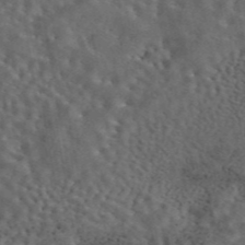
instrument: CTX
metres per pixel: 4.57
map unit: eAb
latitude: 43.9717
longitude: 110.7652
